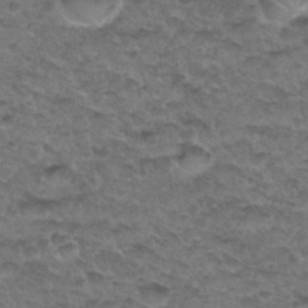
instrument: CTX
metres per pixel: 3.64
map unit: Hto
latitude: 32.6679
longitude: -48.6490
